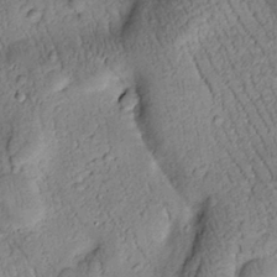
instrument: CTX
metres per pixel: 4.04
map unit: Htu
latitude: -1.6722
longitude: 173.6911
